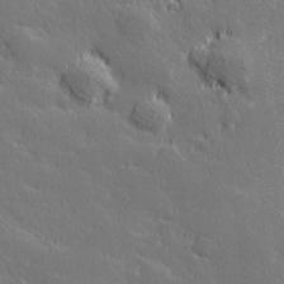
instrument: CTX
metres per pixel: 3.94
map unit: Hve
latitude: 26.6680
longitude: 144.3117
